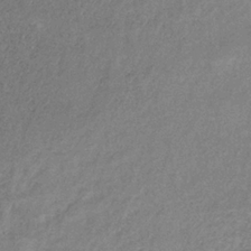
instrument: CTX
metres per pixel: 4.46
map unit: HNb
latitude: -33.0109
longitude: 56.7841
